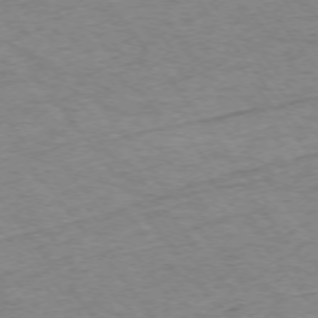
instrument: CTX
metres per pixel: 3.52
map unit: Ap
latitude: -74.6897
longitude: -78.8947
